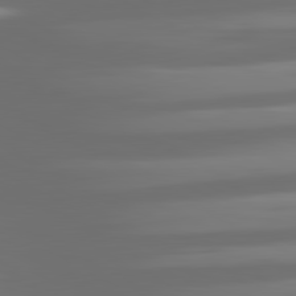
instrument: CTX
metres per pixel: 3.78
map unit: lApd
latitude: 81.0269
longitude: -138.0822
